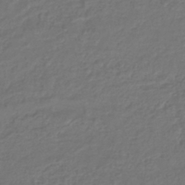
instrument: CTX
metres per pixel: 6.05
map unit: lHb
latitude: -43.2942
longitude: 61.5021
